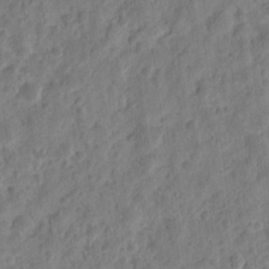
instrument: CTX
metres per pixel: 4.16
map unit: eHh
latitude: 9.8772
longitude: -74.1767
